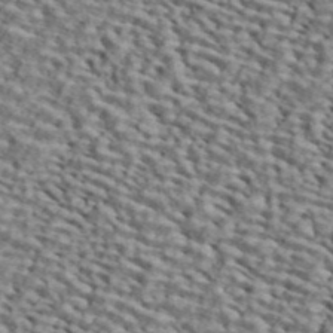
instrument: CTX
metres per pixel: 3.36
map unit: ANa
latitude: 45.1403
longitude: 39.5777
